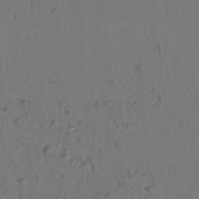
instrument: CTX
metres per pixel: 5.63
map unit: lAvf
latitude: 7.7450
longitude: 165.1431
